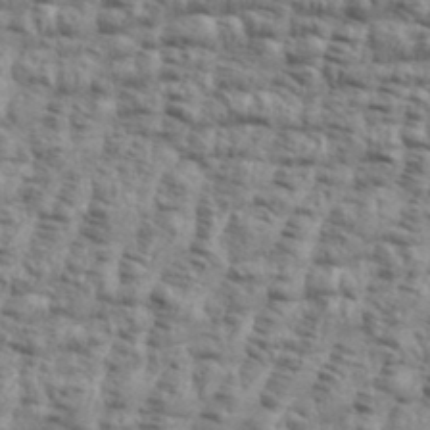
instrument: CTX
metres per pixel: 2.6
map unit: eHh
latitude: 35.8394
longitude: -136.4601
